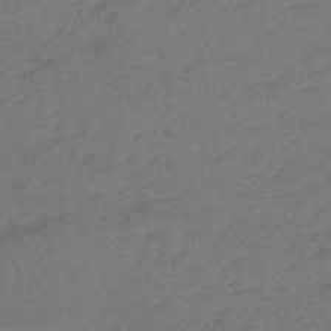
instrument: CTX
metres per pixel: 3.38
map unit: lHb
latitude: -45.3321
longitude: 69.7288
